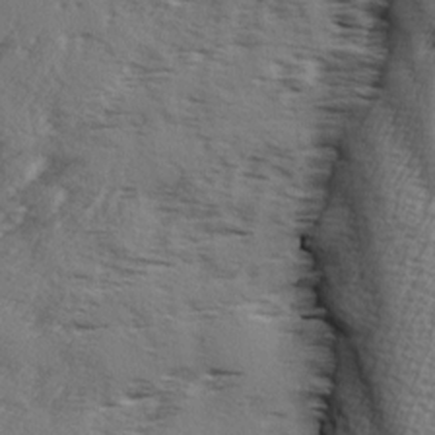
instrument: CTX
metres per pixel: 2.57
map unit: Ave
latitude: 1.8394
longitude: -110.9136
